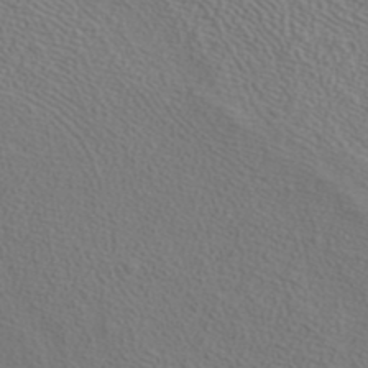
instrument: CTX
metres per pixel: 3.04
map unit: ANa
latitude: 37.3671
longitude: 19.1242
